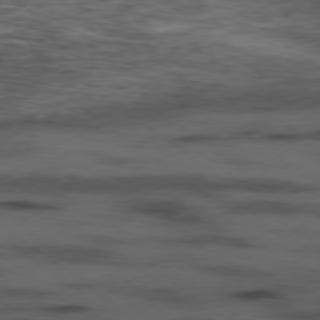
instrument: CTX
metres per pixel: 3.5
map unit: Hpe
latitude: -78.9919
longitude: 13.9178
